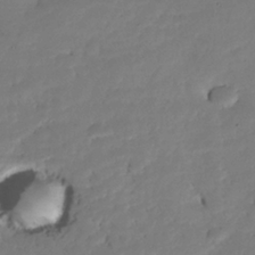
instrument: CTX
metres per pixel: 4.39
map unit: Nhe
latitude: -35.7289
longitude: -145.1403
